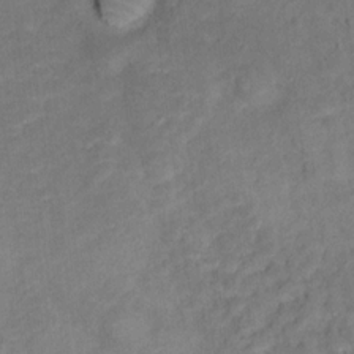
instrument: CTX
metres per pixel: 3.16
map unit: Ht
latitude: 13.5938
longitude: -39.6127
